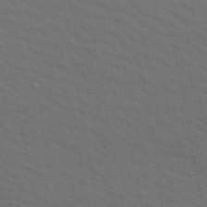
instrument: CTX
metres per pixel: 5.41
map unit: ANa
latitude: 47.9150
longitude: -76.5168
